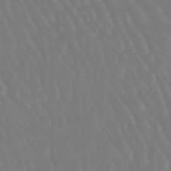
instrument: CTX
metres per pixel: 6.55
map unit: eHb
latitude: -46.3306
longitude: 79.4076
